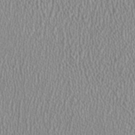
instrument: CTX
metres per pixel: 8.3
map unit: HNhu
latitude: -0.7275
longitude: 0.4251
